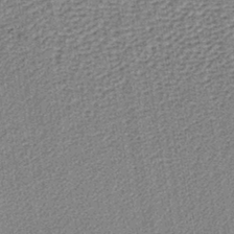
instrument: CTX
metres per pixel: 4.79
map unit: lHb
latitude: -40.0094
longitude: 64.4818
